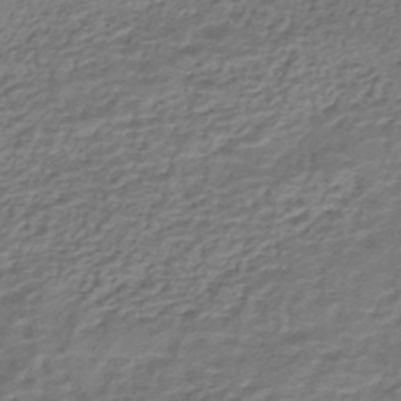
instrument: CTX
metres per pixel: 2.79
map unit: HNhu
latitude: -42.6896
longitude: 101.5588
